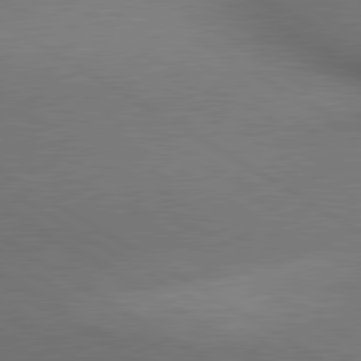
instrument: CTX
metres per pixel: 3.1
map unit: lApd
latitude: 80.3656
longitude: 136.7841
